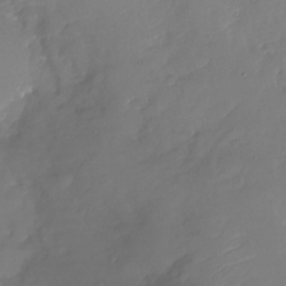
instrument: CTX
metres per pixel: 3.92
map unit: Nhu
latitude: -26.5951
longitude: -73.5938
